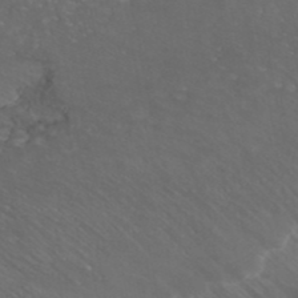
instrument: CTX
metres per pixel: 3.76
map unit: ANa
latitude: 41.4993
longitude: 27.3131
